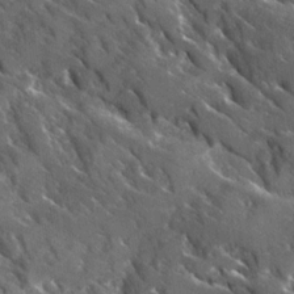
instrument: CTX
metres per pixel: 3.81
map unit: Ave
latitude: 17.5560
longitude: -130.1389
